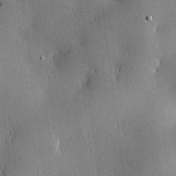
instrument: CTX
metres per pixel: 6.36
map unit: lHvf
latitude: 20.5546
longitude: 144.1228
